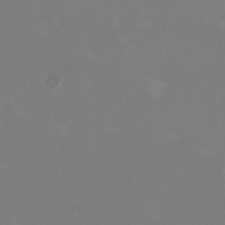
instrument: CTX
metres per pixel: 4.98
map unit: HNhu
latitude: -1.1620
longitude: -5.1025
